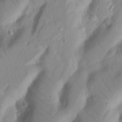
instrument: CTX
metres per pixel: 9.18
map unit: Nhu
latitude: 19.2537
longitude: -77.1403
